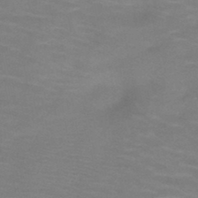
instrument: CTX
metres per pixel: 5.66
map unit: HNb
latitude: -46.4818
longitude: -46.7624
